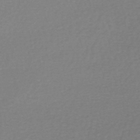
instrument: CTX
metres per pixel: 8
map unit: HNhu
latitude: -48.2362
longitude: 98.7841
